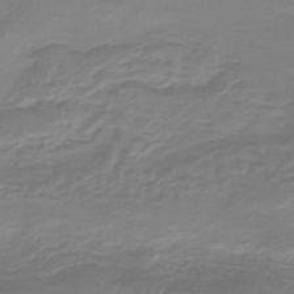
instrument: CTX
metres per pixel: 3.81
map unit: lHb
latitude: -42.5384
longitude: 63.4265
